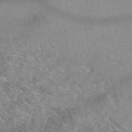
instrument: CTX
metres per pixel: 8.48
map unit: eAb
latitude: 49.7639
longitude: 106.8030
